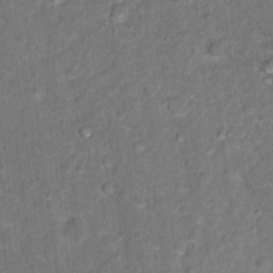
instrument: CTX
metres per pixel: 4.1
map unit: Hto
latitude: 15.7072
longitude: -36.5168
